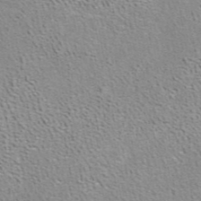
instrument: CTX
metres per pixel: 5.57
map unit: ANa
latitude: 41.1214
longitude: 18.2173
